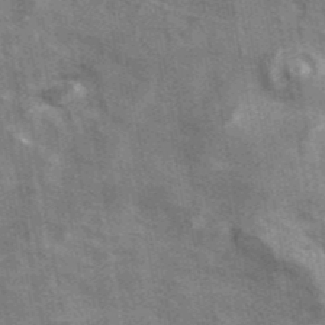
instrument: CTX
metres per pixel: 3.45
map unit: ANa
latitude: 42.1389
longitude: 15.9556
